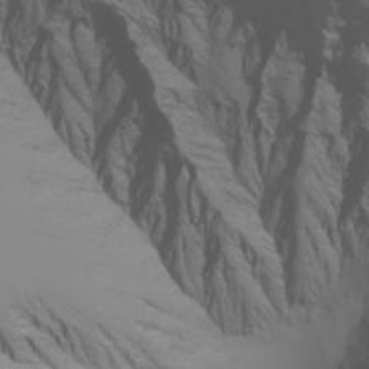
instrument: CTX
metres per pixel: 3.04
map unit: Nhu
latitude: -5.6722
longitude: -90.3278
